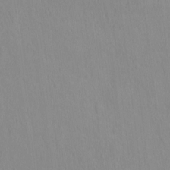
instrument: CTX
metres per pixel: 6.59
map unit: eHh
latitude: -2.0661
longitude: 19.3321
